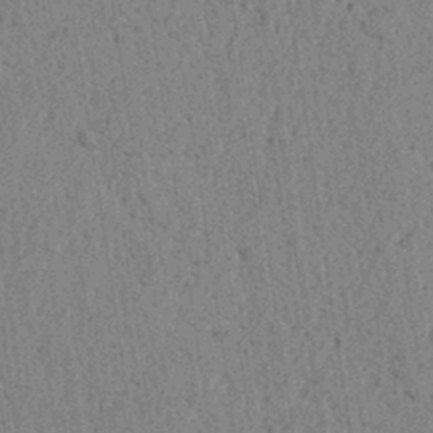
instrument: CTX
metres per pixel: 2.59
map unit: lAvf
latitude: 5.8772
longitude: 164.5574
